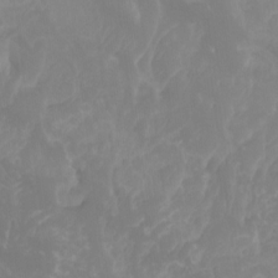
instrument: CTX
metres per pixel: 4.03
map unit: Nhu
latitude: -13.2754
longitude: -70.5923
